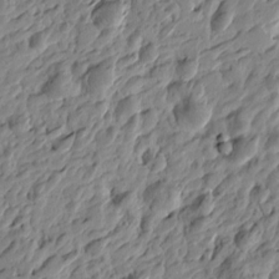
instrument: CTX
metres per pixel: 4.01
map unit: Htu
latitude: -4.3306
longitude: -178.9514
